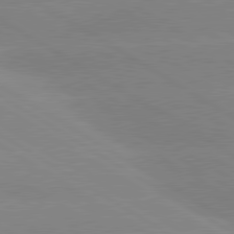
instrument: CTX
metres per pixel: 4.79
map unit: lApd
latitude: 80.3845
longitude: -152.0822
